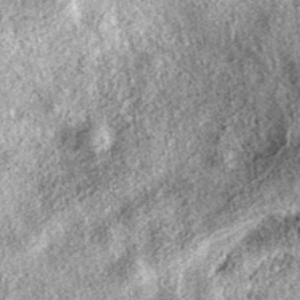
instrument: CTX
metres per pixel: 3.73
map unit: eAb
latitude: 38.7624
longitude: 111.8800
